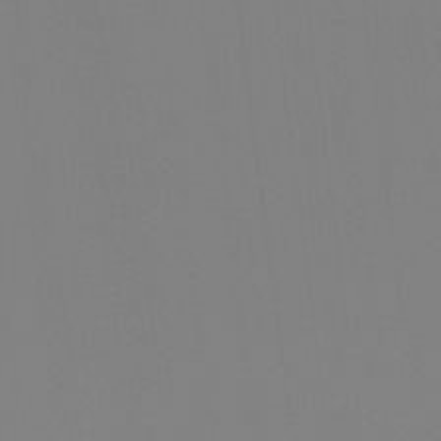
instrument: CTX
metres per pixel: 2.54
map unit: Htu
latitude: -12.6708
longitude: -70.2522
